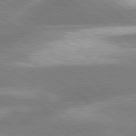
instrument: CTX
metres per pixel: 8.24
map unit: lApd
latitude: 80.0633
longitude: -119.3104
